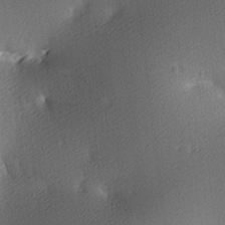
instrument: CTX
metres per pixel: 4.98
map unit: lAa
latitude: 3.8205
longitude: -116.3845
